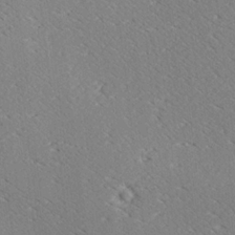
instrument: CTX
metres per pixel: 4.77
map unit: Ave
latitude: 18.4979
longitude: -139.8016
